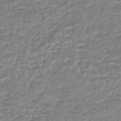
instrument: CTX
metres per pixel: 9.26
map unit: HNhu
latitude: -44.1606
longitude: 104.9352
